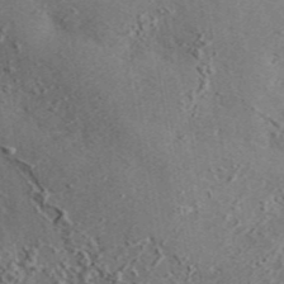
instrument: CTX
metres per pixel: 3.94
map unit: eAb
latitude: 43.3482
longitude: 115.3887
